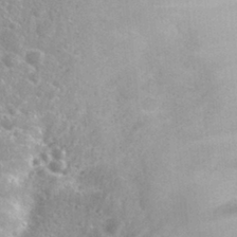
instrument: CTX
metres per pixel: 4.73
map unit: Nhu
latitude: 28.9325
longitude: -51.9717
